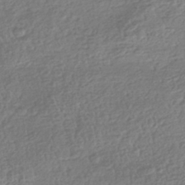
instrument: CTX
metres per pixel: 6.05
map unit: HNhu
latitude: -42.5006
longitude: 99.1431
